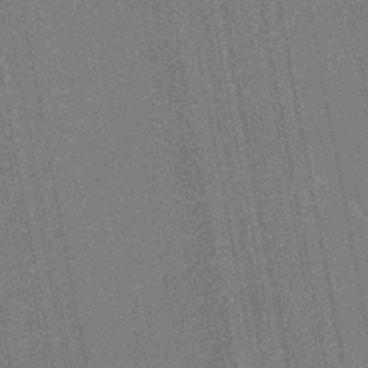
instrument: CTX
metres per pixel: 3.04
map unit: HNb
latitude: -45.0864
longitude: 52.9919
